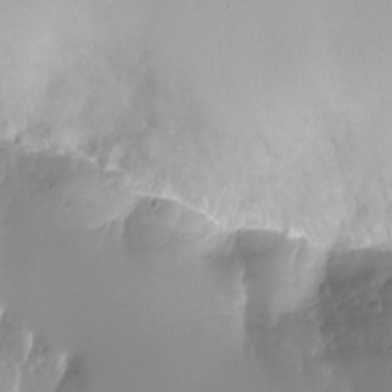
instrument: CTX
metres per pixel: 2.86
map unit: Nhu
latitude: -25.2943
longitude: -72.7813
